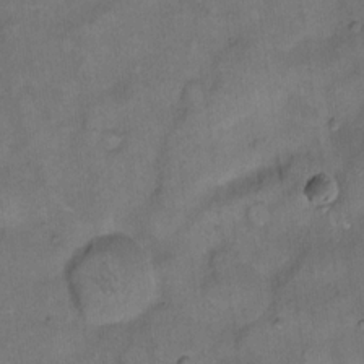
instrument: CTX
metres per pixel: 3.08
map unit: eHh
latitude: 13.4616
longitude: -65.2537
